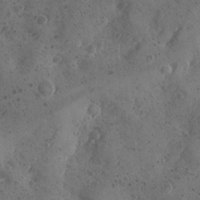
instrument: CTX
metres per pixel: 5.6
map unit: Ave
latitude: -8.9919
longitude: -118.1578
